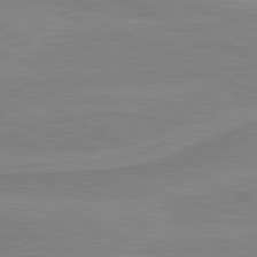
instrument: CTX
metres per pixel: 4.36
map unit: lApd
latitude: 81.0647
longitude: 169.7099
